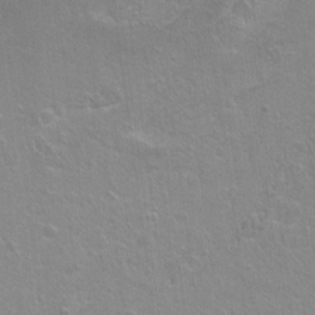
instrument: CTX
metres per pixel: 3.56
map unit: Ht
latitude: -5.9178
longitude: -36.7813
